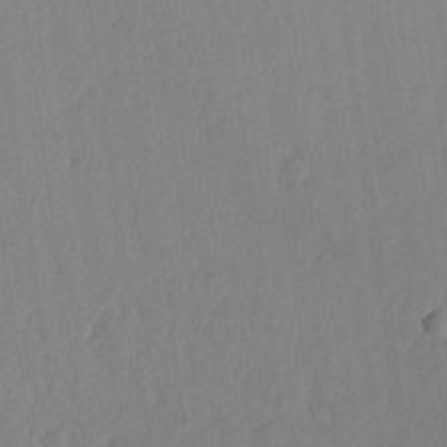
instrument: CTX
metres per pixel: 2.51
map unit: lHvf
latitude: 18.7246
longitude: -115.5371
